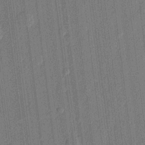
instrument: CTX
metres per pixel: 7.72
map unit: lHvf
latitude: 22.3089
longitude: 144.8030
